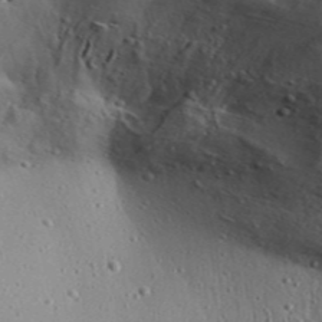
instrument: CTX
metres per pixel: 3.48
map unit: Aa
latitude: 32.0633
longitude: -136.0444
